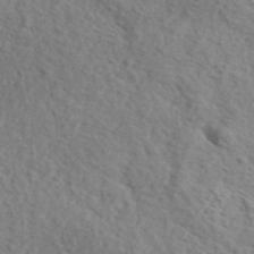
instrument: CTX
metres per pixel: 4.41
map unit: lHvf
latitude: 37.2159
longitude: -87.3293
